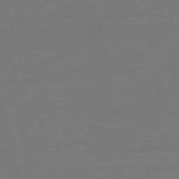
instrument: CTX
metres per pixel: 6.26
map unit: Ap
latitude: -74.8408
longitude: -74.1767
